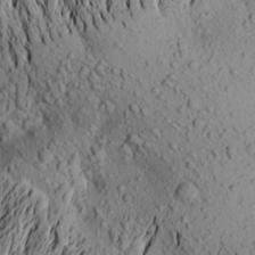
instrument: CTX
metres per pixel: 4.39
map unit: Aa
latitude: 20.8758
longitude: -149.8394
